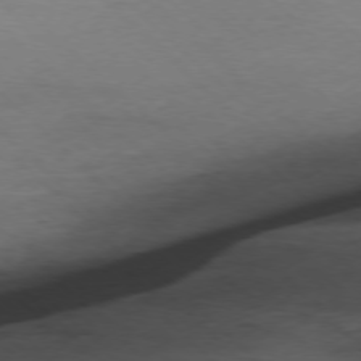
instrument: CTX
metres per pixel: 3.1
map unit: Ap
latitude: -77.1998
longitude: -93.7449
